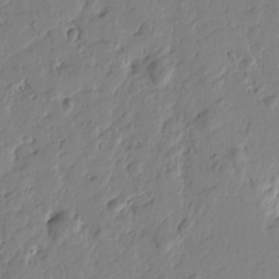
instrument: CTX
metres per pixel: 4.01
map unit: Htu
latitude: -1.8423
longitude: -178.3845
